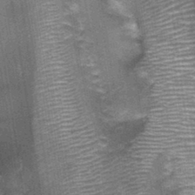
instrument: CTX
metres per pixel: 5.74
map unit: Nhu
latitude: 1.7827
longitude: -17.3103
